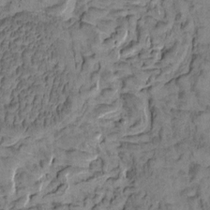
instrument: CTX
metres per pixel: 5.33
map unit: eHh
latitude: -0.9731
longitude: 16.8408
